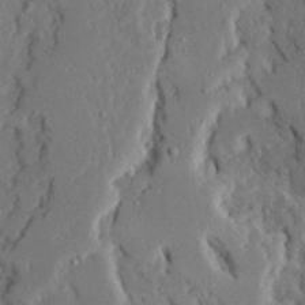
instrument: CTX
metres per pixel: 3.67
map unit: Ave
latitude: 23.3482
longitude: -131.0837
